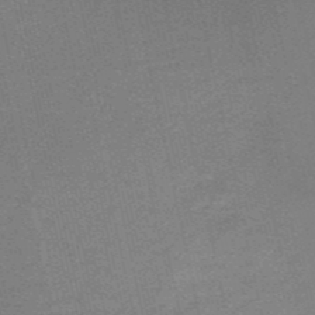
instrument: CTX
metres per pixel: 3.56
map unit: HNb
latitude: -52.2550
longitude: -46.4223
